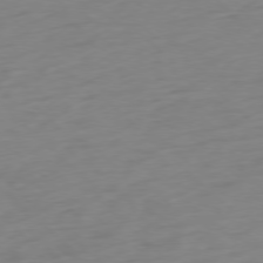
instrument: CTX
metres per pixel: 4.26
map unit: Ap
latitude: -77.4454
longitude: -77.6505
